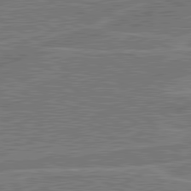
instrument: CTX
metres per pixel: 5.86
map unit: lApd
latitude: 81.1214
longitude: 124.5385
